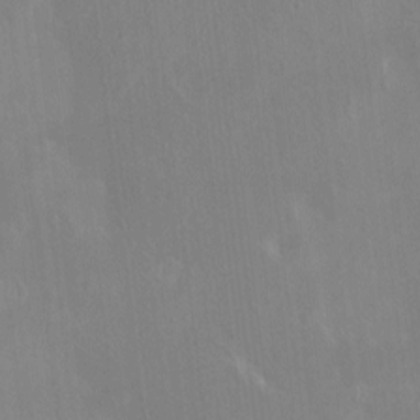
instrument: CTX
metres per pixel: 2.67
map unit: HNhu
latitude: 4.8380
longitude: 4.5573
